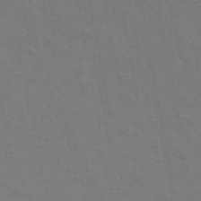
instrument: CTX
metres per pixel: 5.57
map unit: ANa
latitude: 44.2711
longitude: 27.4832
